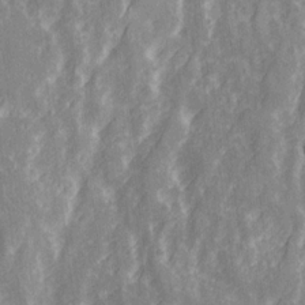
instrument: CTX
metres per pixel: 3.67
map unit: Ave
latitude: 21.1214
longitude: -133.8583
